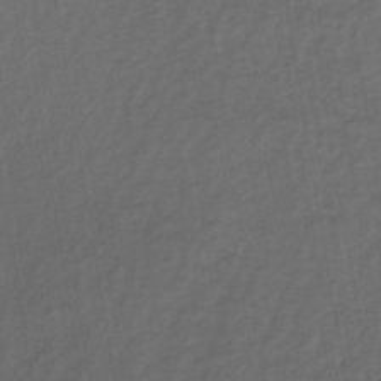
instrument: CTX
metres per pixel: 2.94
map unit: lHb
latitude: -38.8030
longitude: 71.5210
